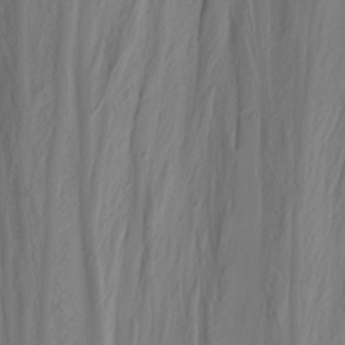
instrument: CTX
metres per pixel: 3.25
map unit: Nhu
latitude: -4.7841
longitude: -81.2726
